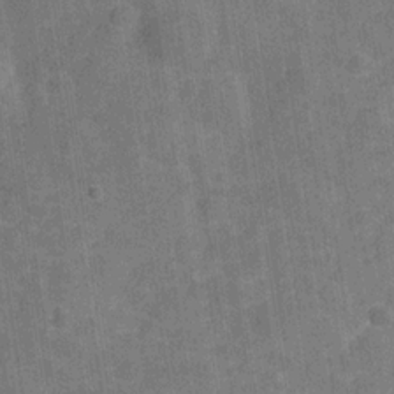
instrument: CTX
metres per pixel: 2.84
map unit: Hve
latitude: -29.0109
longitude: 92.2550
